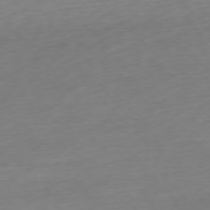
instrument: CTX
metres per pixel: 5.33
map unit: Ap
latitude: -76.4629
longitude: -63.9906
